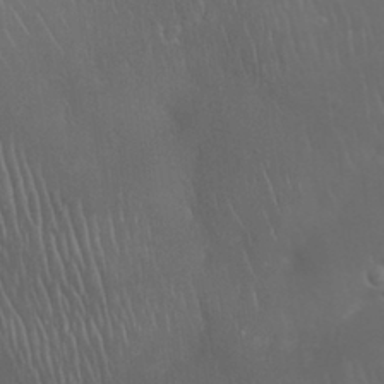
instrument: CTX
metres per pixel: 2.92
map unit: Nhu
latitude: 28.1767
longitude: -66.8380
